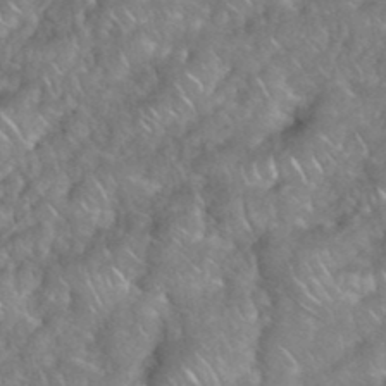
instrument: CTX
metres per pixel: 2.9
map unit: eHh
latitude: 38.9136
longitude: -58.7813
